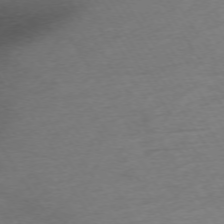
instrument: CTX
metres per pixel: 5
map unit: Ap
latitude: -73.9367
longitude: -68.7246
